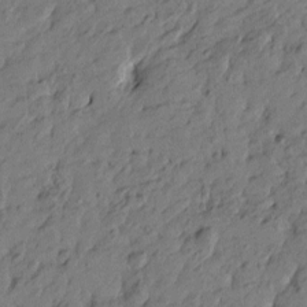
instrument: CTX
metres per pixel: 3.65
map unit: Htu
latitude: -6.1228
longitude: -179.9717
